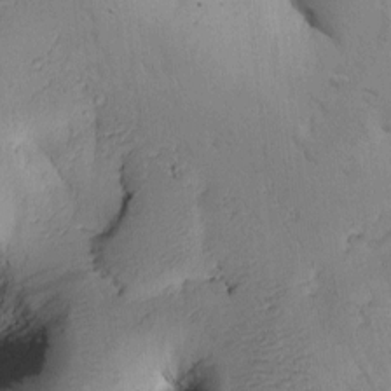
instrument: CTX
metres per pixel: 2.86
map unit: Htu
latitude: 1.0269
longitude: 174.7652
